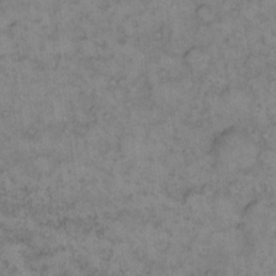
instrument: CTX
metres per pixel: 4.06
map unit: eHh
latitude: 13.4804
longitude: -63.9339
